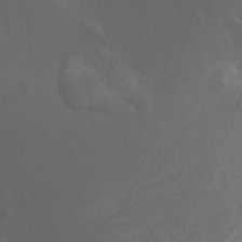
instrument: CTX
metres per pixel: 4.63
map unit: Nhu
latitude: -12.8786
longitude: -65.0459
